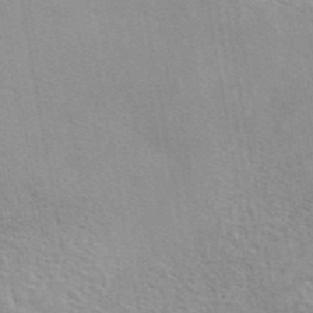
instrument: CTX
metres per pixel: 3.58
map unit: eAb
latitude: 44.0633
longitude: 107.8612
